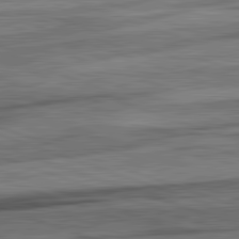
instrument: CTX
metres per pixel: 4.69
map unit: lApd
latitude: 82.3656
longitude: -163.2537
